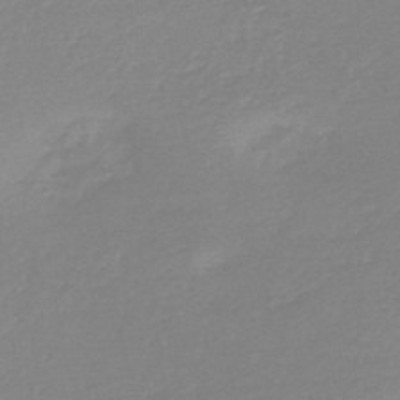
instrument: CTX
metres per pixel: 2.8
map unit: HNb
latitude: -48.7463
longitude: -43.0647
